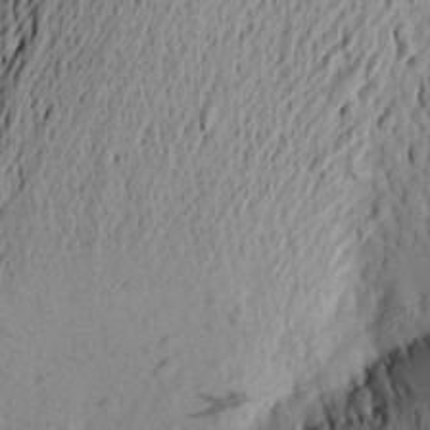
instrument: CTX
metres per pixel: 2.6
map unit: Aa
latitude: 21.8206
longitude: -149.0647
